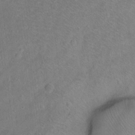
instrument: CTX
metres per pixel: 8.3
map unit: Ht
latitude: -6.7274
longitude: -36.9514
